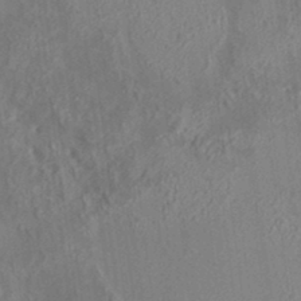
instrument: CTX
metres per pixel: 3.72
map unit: HNhu
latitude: 5.5182
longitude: 10.1417
